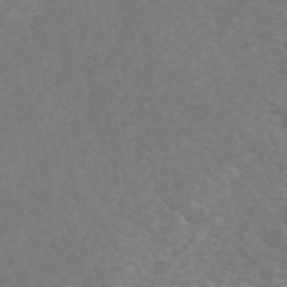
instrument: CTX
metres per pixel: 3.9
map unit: ANa
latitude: 44.4601
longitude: 24.4440
